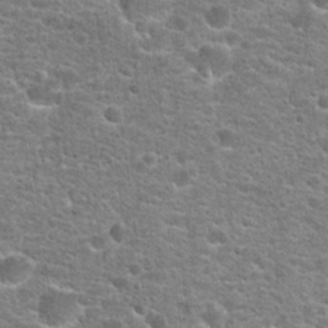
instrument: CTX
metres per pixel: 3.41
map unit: Hto
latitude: 21.1592
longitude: -44.2333
